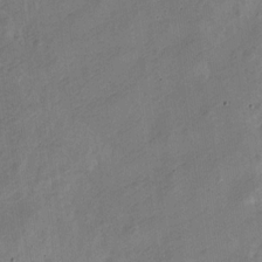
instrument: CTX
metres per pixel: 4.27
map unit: Nve
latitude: -25.3321
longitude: 106.6897
